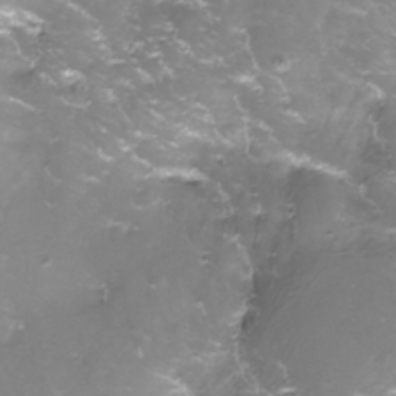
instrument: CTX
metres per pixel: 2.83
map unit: Nhe
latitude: -27.8233
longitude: -109.5182
